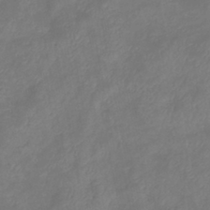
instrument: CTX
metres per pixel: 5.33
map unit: eHb
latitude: -38.8219
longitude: 76.6707
